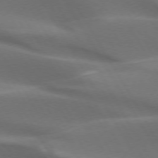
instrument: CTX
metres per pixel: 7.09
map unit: lApd
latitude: 73.1215
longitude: -51.4804
